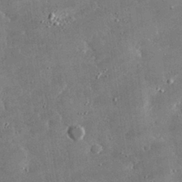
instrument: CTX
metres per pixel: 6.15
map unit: lHvf
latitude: 31.8017
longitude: -93.6505
